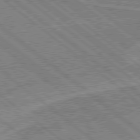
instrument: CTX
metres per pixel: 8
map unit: Hpe
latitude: 78.3468
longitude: -160.7057
